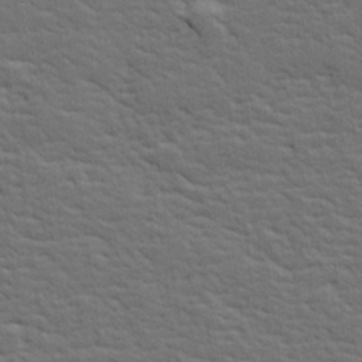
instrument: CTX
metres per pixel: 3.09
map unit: lHvf
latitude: 26.5168
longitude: 143.6155
